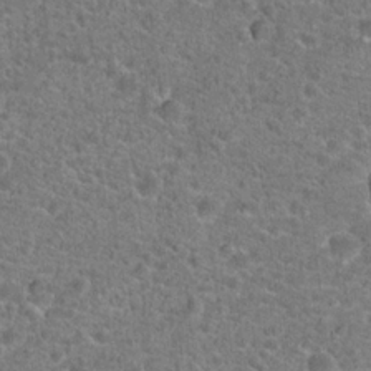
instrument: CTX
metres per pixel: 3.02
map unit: Hto
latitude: 19.9339
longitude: -42.8758
